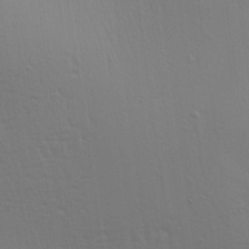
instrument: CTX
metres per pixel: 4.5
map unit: Aa
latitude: 28.2333
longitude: -139.2537
